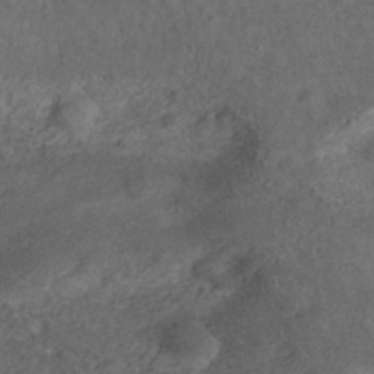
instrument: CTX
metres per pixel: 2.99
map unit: ANa
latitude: 37.6316
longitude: 17.6344
